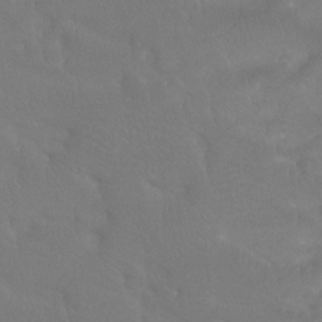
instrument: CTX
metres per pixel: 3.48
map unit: Ht
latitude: -6.9730
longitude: -32.1200
